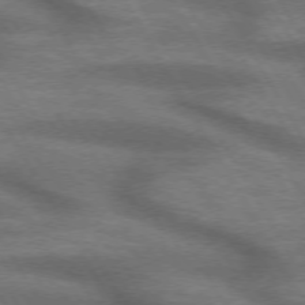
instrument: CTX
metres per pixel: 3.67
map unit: lApd
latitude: 73.2159
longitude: -57.7638
